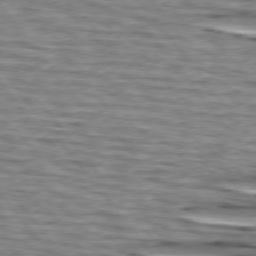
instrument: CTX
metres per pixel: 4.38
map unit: lApd
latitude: 74.9892
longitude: -72.5735
